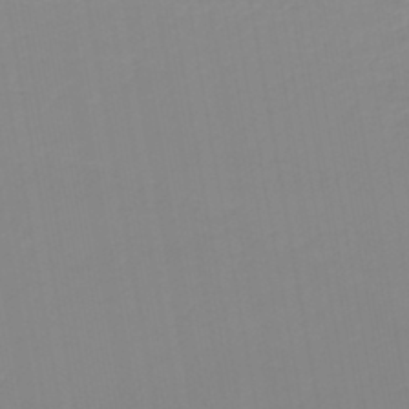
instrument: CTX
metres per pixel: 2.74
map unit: lHb
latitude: -44.0094
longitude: 60.8219
